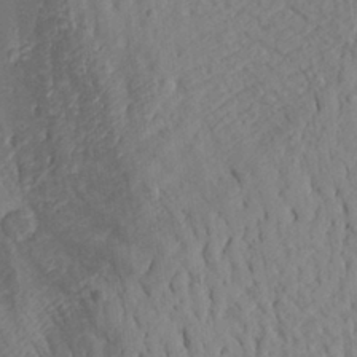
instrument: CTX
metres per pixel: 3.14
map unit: Aa
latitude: 27.0459
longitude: -131.1404
